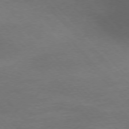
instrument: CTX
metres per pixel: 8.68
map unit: Ap
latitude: -77.1620
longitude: -69.9150
